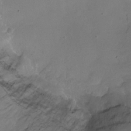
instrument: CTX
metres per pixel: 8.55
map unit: Ht
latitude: -13.1809
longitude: -43.8206
